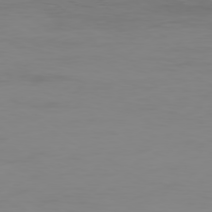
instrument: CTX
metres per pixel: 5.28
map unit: Ap
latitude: -79.3887
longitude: -78.8758
